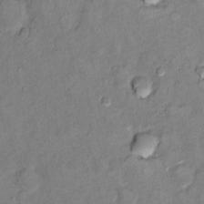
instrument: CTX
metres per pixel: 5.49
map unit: Ht
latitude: 10.9892
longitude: -33.5182
